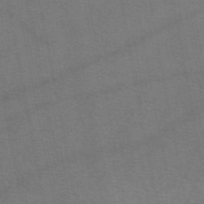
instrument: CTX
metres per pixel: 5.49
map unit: eAb
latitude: 50.1577
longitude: 105.0675
